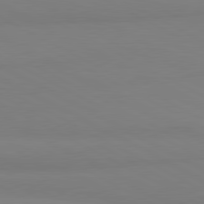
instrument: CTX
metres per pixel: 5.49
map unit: lApd
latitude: 80.9514
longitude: 179.9745
